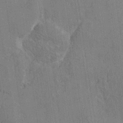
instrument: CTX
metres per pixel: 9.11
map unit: Htu
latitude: -4.0850
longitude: -177.3670
